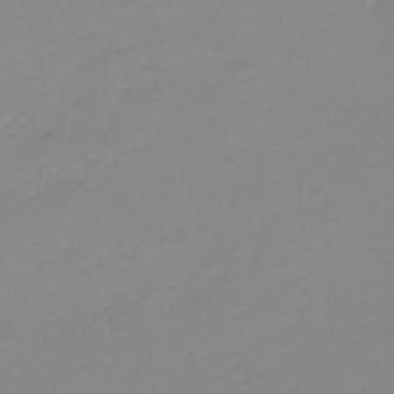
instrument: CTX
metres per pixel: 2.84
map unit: lHb
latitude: -44.4062
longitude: 63.5588
